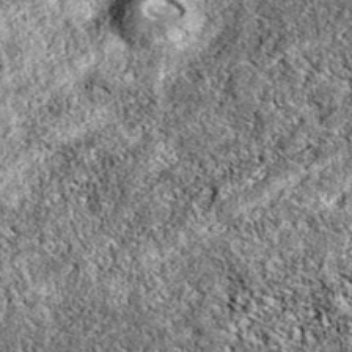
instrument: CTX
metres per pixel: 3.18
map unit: eAb
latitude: 38.4790
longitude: 111.8422
